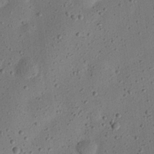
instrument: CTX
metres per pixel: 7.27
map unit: eHh
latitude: 24.3467
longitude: -69.2348
